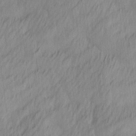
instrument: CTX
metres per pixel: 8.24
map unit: Ave
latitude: 13.0459
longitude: -106.4412
